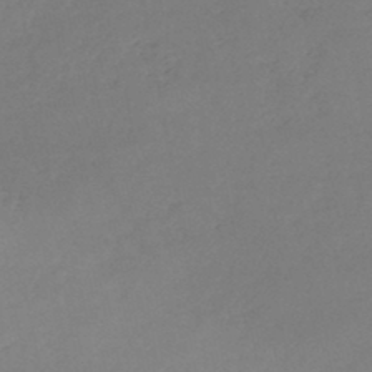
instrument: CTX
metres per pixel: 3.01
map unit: HNb
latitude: -45.7478
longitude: -35.4615
